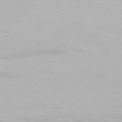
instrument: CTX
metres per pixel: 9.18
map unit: Hpe
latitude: 77.4048
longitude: -130.6113
